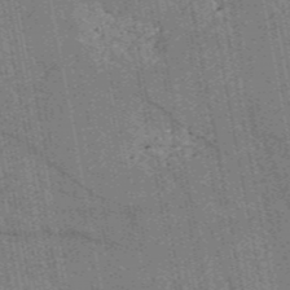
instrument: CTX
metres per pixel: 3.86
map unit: HNb
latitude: -53.8044
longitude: -41.0080
